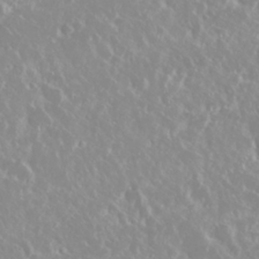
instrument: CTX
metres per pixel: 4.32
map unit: Nhu
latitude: 28.9136
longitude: -61.7260
